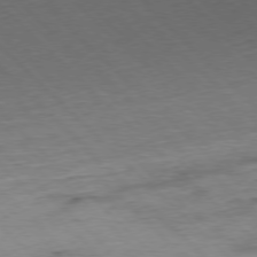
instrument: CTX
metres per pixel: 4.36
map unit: Ap
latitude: -77.8989
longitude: -61.0836
